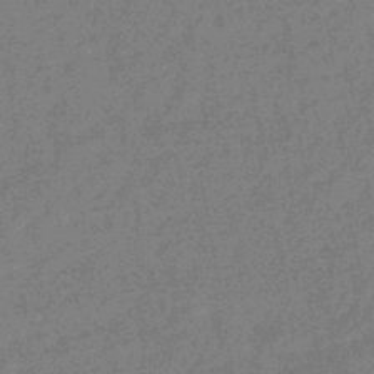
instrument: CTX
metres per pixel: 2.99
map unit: HNhu
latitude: -44.5385
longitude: 99.3509
